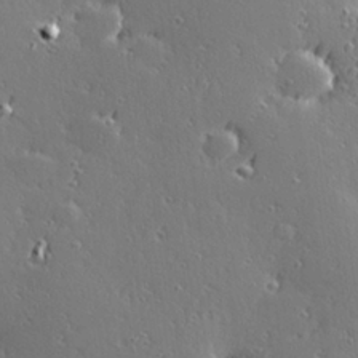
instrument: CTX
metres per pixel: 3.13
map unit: Hve
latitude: 28.0255
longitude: -92.7624
